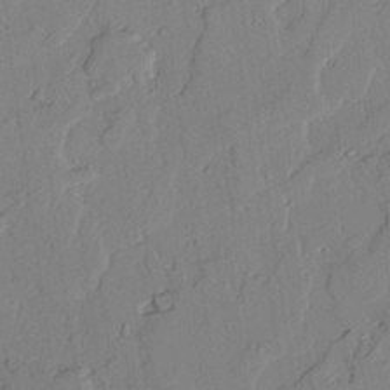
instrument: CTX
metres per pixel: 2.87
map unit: lAvf
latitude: 25.4615
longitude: -111.1025
